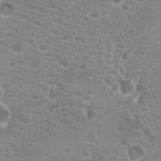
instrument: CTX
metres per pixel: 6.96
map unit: Hto
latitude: 20.8947
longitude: -41.1214
